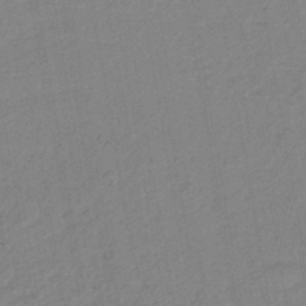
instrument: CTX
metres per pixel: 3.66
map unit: lHb
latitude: -42.6707
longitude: 68.1038
